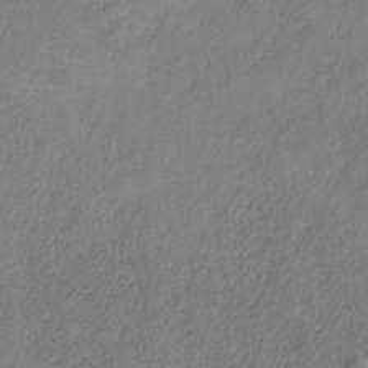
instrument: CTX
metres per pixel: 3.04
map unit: HNb
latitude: -32.2740
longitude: 59.6154
